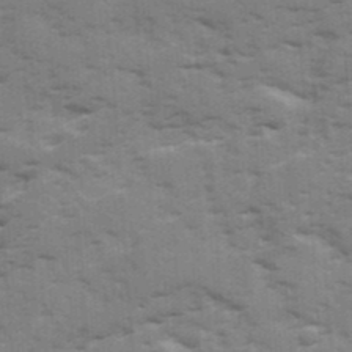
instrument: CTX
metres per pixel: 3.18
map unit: Ave
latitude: 18.1011
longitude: -129.5749
